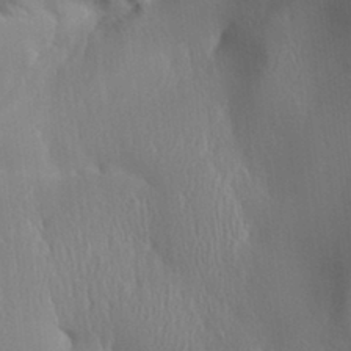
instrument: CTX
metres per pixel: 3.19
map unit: Aa
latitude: 32.6679
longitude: -140.6868
